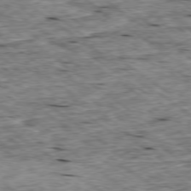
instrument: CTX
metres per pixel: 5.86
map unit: Ap
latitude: -79.0297
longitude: -87.5371
